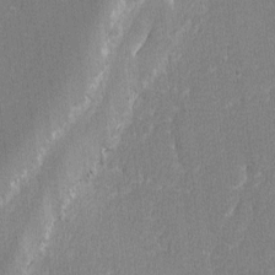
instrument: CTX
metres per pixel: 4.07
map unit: lAvf
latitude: -8.2172
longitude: -113.5749
